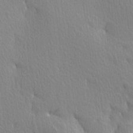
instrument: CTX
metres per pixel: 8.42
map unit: Ave
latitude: 3.4048
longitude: -112.4790
